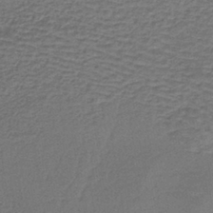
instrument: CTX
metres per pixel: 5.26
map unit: lHb
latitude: -39.8423
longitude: 61.6911
